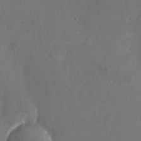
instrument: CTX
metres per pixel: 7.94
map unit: Nhu
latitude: -26.1794
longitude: -70.4601
